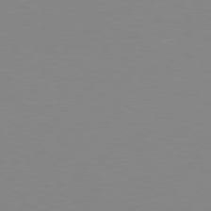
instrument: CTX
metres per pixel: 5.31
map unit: Hpe
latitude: 77.4993
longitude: -130.9136
